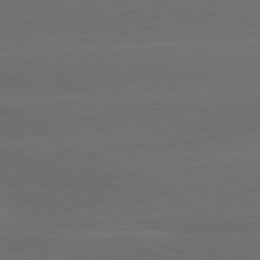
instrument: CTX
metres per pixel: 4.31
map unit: lApd
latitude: 80.9703
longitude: -146.9514
